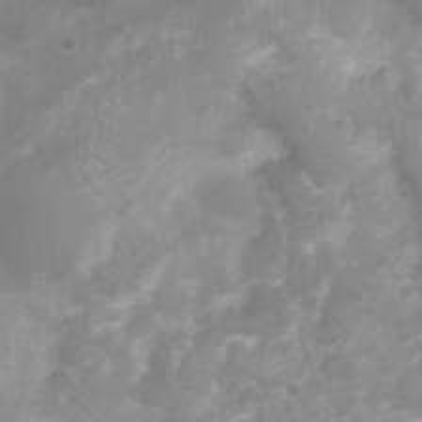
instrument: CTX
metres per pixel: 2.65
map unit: Nhu
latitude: 4.7435
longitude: -17.3671
